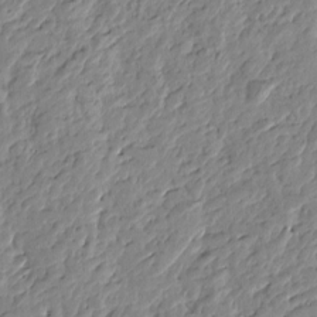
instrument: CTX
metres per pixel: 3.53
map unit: Htu
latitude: -1.4266
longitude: -178.3279
